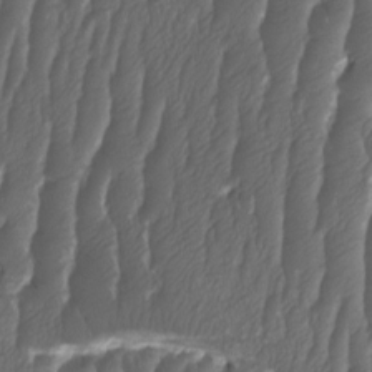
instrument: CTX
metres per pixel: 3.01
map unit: HNhu
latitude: -1.2187
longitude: 14.0850
